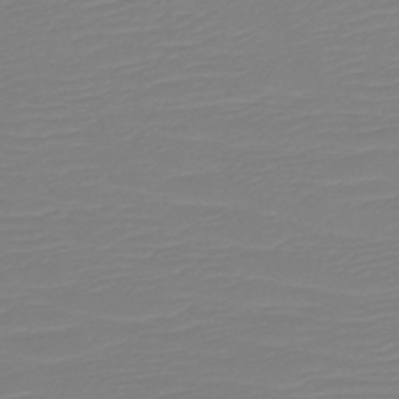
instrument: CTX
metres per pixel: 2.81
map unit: HNb
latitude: -49.0865
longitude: -51.5749
